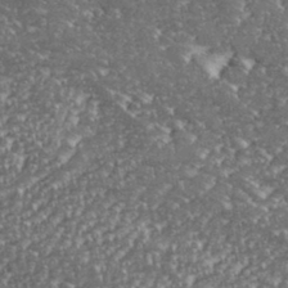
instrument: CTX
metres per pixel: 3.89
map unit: eHh
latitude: 35.9717
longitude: -132.8947
